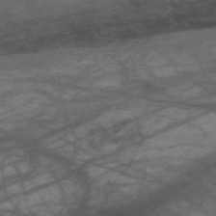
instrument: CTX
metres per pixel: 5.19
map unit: HNhu
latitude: -48.2551
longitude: 28.6519
